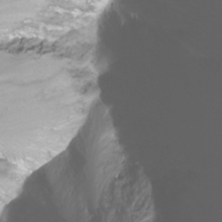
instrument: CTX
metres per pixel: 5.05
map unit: Nhu
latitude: -11.4266
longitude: -64.8380
